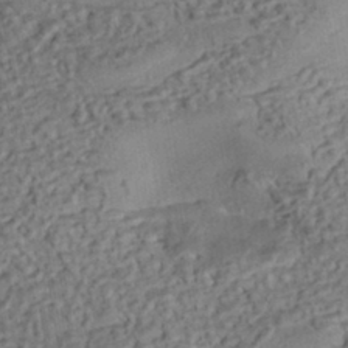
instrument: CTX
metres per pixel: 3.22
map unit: eHh
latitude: -43.0486
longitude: 121.0486
